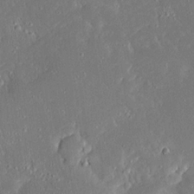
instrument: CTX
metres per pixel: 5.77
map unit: Ave
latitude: 17.4615
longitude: -140.4790
